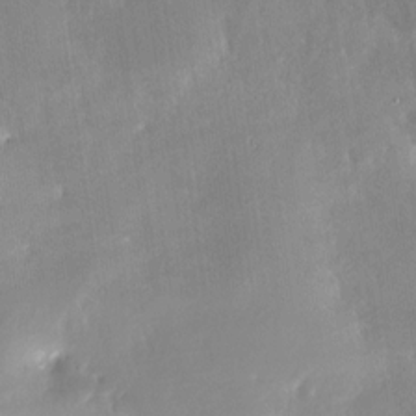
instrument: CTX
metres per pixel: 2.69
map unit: Nhe
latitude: -28.8030
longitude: -110.6302
